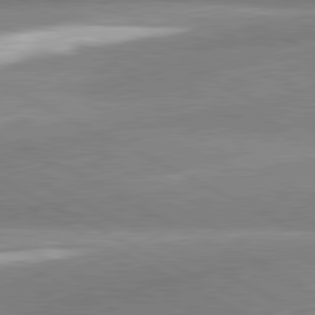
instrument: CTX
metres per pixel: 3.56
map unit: lApd
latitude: 81.1592
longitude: -163.6505
